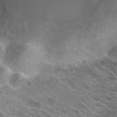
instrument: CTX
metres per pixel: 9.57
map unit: Hto
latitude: 24.1011
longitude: -40.1388
